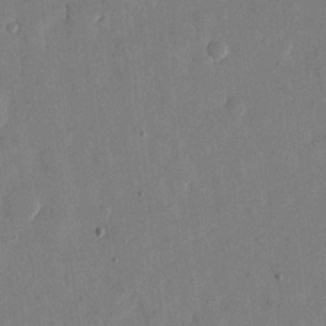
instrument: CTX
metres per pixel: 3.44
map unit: eHh
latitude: 12.9514
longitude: -68.1767
